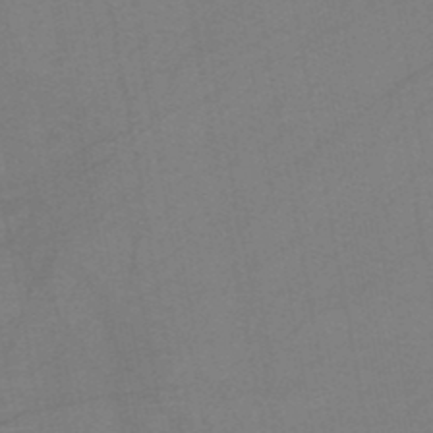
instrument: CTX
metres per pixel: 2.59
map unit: HNb
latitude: -46.3684
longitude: -40.5167
